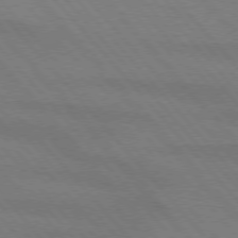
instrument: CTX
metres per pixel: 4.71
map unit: lApd
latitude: 75.2726
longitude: -81.0836
